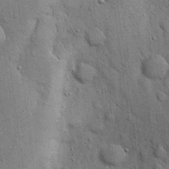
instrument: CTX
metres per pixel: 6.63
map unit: eHh
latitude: 19.8205
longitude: -61.6316
